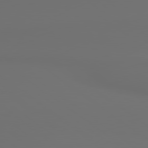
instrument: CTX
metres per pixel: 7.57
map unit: lApd
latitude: 79.7828
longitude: 177.4832
